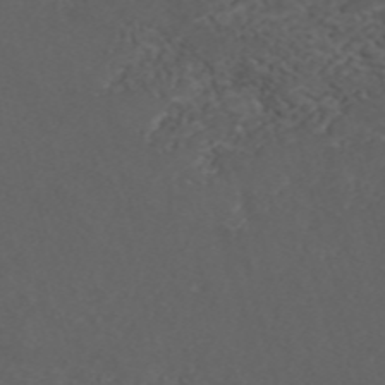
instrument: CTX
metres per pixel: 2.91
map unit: ANa
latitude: 42.3467
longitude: 33.7478
